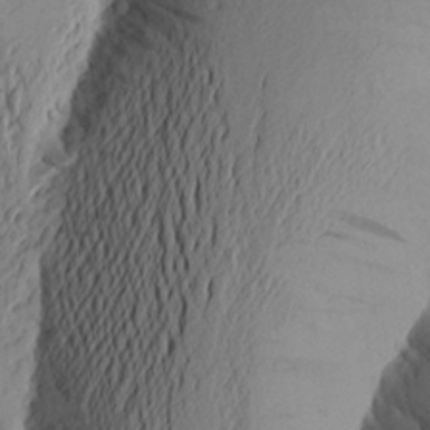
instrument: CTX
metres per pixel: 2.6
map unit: Aa
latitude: 24.3845
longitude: -149.3104
